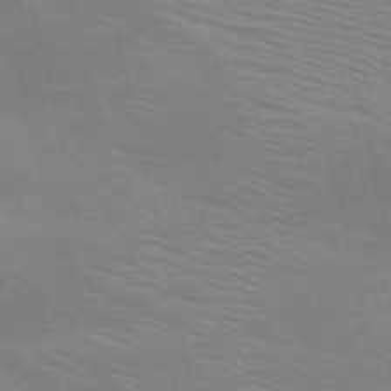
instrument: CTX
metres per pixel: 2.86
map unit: HNb
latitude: -51.8422
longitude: -44.7624
